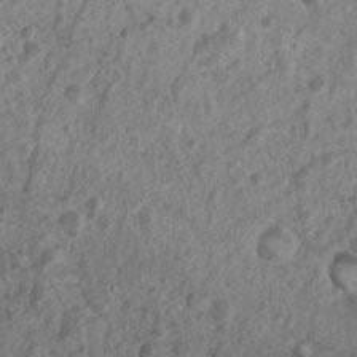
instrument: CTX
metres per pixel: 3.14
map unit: Nhu
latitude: 6.9325
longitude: -20.2900
